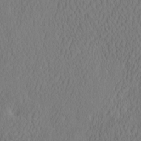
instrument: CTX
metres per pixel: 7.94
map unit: eHh
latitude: -2.9541
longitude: 16.0094
